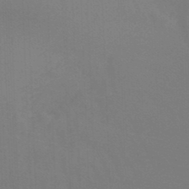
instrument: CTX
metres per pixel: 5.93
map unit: lHb
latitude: -45.9367
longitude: 63.9556
